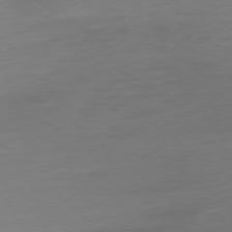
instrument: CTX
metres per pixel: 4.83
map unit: Ap
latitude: -77.4265
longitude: -77.4615
